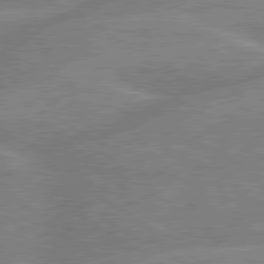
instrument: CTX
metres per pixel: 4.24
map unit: lApd
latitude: 79.5938
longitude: -131.9717
